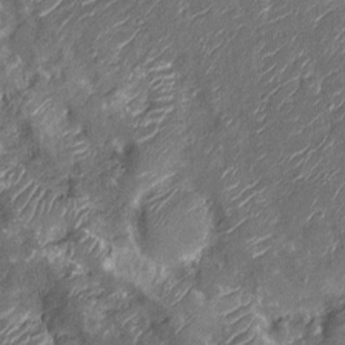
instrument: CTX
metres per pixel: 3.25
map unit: Nhu
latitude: -12.5952
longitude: -23.0080
